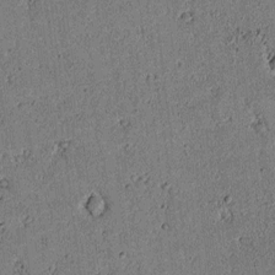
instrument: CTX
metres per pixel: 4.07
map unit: lAvf
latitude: 5.3671
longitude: 168.3495
